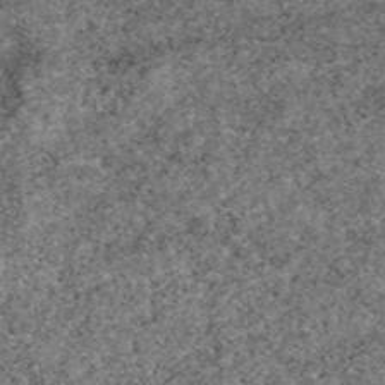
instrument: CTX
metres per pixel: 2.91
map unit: eAb
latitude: 49.3482
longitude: 108.0094
